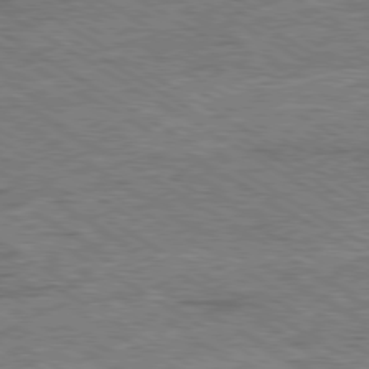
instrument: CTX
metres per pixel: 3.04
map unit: Ap
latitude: -80.3307
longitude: -78.2145
